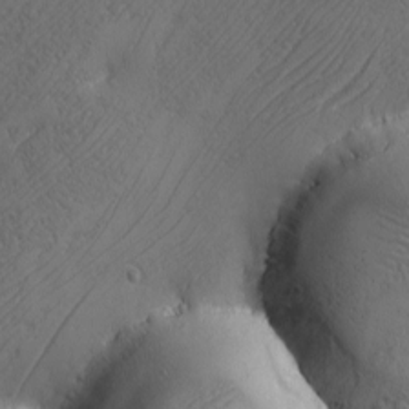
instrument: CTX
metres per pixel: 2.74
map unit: Ave
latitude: -7.1431
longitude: -119.4615
